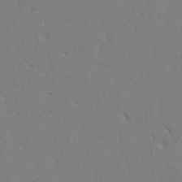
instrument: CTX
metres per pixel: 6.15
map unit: HNhu
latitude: 7.5560
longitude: -2.2522
